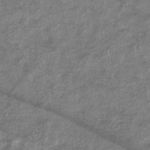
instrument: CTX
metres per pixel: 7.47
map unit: eHb
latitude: -35.9367
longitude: 74.3118
